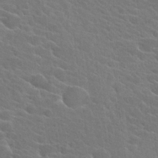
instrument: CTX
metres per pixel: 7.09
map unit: Hto
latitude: 24.9135
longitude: -40.7813
